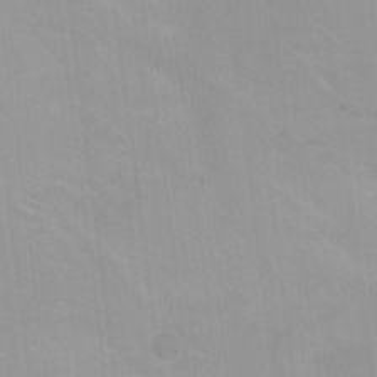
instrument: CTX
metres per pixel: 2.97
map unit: Nhu
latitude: -8.1039
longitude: -42.1011
